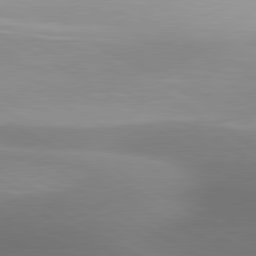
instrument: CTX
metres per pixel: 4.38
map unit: lApd
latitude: 80.6490
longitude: 123.6722
